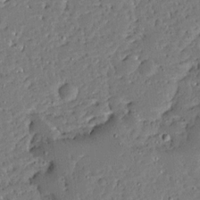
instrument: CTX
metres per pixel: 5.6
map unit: Ave
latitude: 13.4427
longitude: -138.1011
